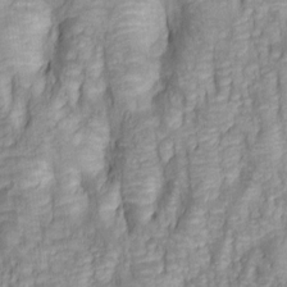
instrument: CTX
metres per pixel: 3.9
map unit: lAa
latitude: 6.3656
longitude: -115.0080
